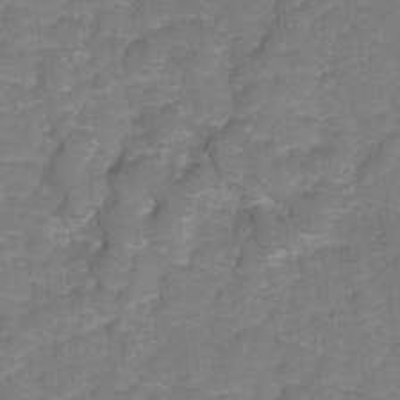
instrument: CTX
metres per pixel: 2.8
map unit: Hto
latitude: 5.4804
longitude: -31.4238
